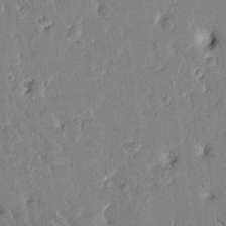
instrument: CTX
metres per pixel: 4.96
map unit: Htu
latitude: -1.8234
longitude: 174.9730
